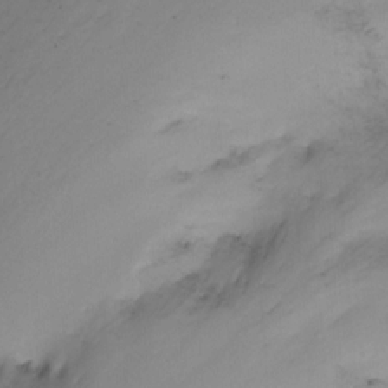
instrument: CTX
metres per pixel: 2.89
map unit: Nhu
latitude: -7.2943
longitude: -50.1577
